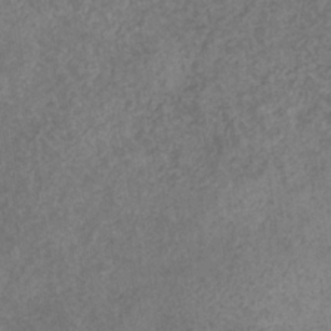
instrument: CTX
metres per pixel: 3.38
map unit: eHb
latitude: -31.1998
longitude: 71.5777
